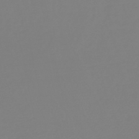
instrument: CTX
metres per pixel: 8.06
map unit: HNb
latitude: -45.9556
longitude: 56.0850
